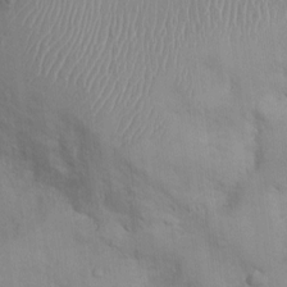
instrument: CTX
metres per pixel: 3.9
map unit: Nhu
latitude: 0.8758
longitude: -16.5356
